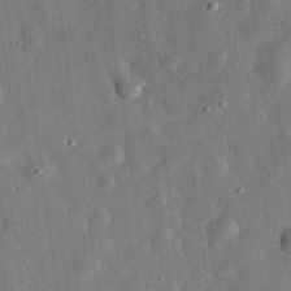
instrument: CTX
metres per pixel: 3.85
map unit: eHh
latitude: 31.9717
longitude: -76.6868
